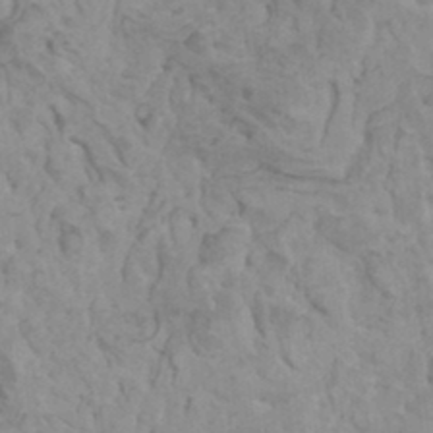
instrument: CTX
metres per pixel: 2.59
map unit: HNhu
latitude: 6.1389
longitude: -1.7638
